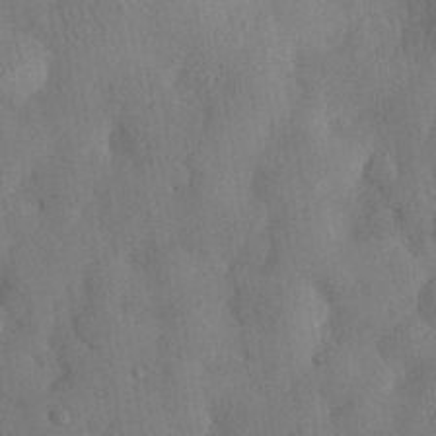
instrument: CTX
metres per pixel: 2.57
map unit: eHh
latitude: 29.1970
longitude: -76.1577
